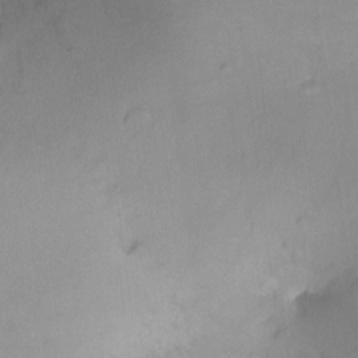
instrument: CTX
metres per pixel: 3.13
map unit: Ht
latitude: -8.2739
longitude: -34.6679
